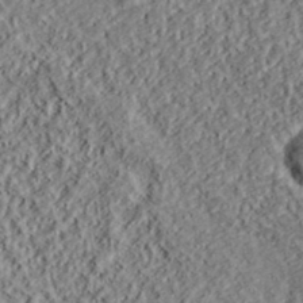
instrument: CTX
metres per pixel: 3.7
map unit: lHvf
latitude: 38.8758
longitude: -88.2901
